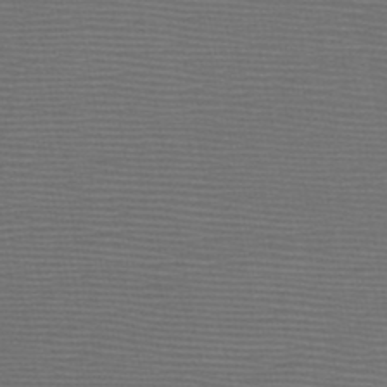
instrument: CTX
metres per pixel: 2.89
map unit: HNb
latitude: -47.6722
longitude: -40.4789
